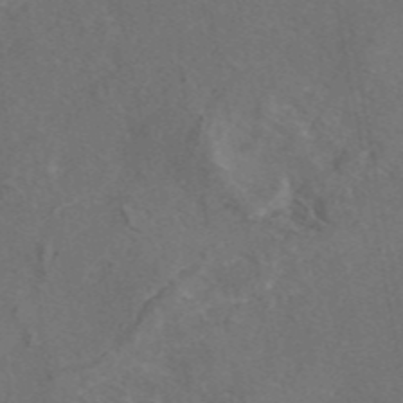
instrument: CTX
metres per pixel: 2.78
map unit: eAb
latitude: 46.1578
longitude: 108.1228
